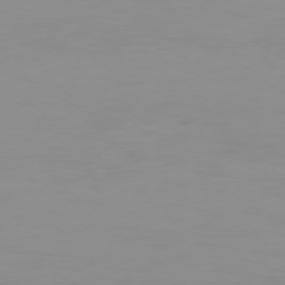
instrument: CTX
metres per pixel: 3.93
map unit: Hpe
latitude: 74.0633
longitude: -127.6883
